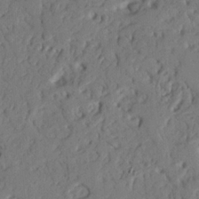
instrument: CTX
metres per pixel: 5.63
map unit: Nhu
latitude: 20.8758
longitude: -76.9891
